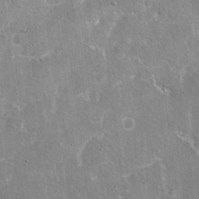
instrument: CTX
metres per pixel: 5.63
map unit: Hto
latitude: 20.0444
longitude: -48.8191
